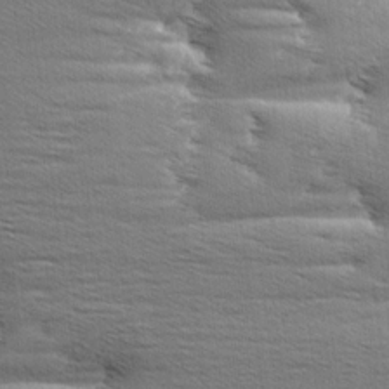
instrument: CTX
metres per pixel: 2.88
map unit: Aa
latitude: 5.9906
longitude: -136.8758
